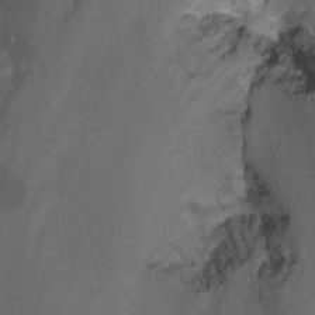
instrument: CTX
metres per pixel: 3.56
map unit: Nhu
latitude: -15.0865
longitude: -57.6504
